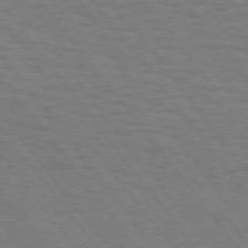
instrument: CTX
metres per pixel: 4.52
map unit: Hpe
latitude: 74.8002
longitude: -138.0255
